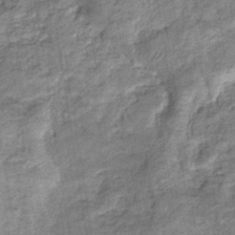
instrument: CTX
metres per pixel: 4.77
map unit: eHb
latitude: -37.1053
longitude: 77.3699
